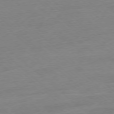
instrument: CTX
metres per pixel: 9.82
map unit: Ap
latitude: -77.7667
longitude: -96.8569
